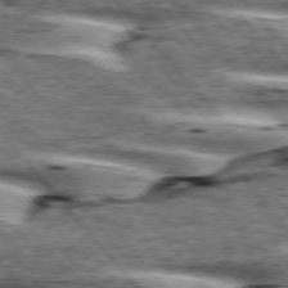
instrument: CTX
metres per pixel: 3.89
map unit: lApd
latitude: 76.1577
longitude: -82.1199
